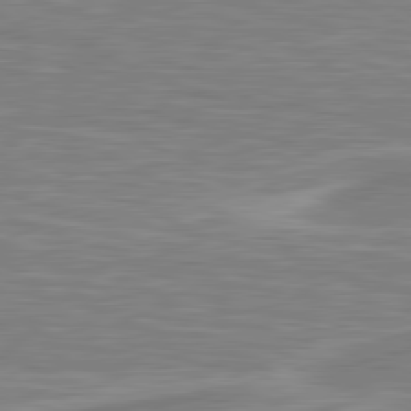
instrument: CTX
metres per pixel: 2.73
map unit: lApd
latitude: 80.8947
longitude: 173.8989
